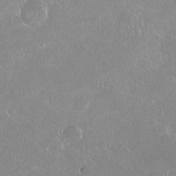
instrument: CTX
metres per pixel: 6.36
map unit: Ht
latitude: -15.3321
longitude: -44.0255
